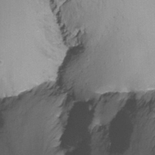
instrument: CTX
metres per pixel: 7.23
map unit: Ht
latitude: -8.9164
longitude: -39.1403
